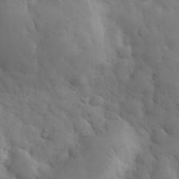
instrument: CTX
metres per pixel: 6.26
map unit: eHh
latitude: 31.8017
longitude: -69.4049
